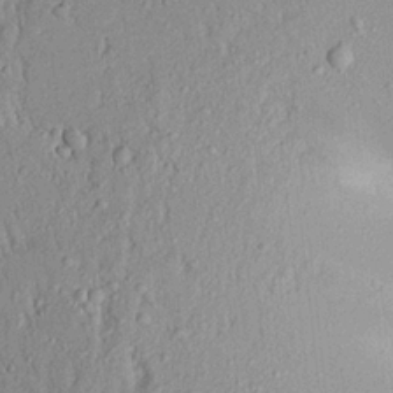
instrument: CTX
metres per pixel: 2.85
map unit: Aa
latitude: 19.3481
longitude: -147.3104
